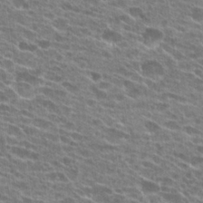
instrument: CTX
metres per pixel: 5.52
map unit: Hto
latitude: 24.6112
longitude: -42.4601
